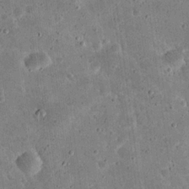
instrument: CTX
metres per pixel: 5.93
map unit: eHh
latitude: 21.2159
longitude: -65.0080
